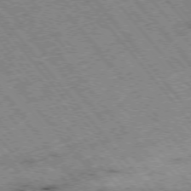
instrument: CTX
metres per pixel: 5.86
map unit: Hpe
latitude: -76.1795
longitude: -20.3468
